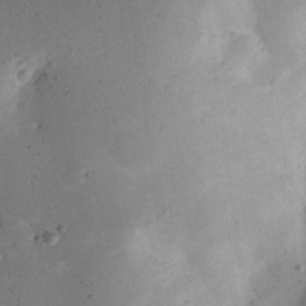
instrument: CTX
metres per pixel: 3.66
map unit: Nhu
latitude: 18.9136
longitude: -74.3278
